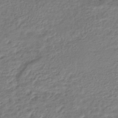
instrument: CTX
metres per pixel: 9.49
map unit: HNhu
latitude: -45.2754
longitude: 103.1053
